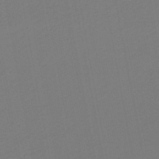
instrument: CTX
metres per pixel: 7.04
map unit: HNb
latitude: -46.6707
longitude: 55.8045
